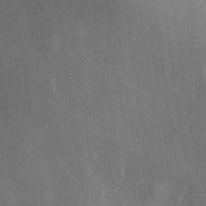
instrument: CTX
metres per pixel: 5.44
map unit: Hve
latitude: 27.0081
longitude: 147.8044
